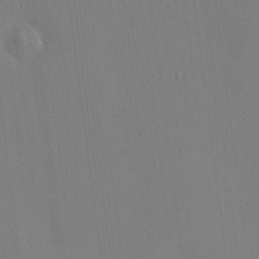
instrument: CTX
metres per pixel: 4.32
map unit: HNhu
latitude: 6.2900
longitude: 15.0676
